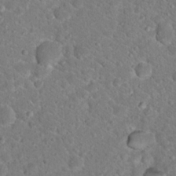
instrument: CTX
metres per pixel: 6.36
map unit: Hto
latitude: 19.1025
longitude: -33.3104
